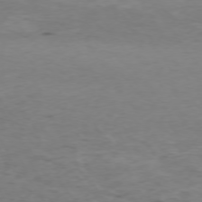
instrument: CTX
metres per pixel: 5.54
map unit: Ap
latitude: -74.6519
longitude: -80.1956
